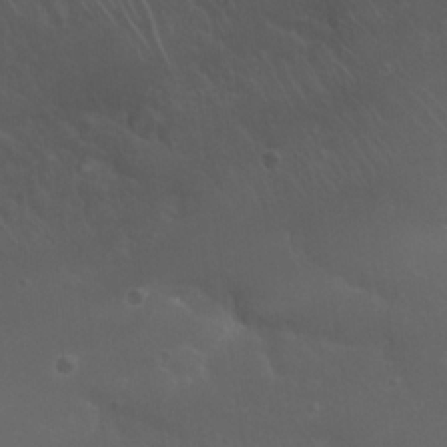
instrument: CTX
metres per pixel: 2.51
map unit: Nhu
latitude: 22.7813
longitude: -66.3656
